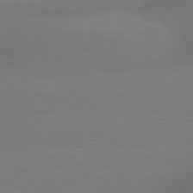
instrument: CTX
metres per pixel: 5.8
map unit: lApd
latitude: 79.3671
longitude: -144.0255
